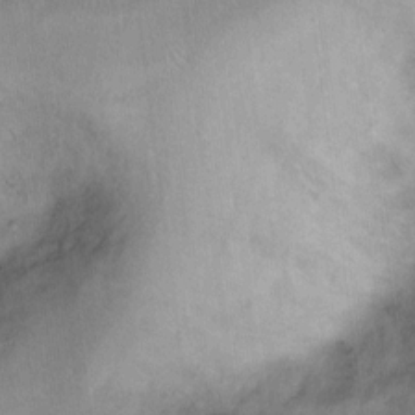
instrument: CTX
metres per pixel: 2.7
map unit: Hto
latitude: 7.2348
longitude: -37.2159
